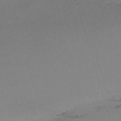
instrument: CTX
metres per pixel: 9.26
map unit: eHh
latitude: -61.4265
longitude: 51.0864
